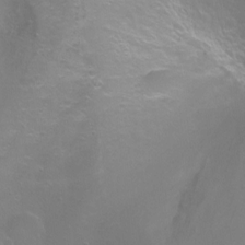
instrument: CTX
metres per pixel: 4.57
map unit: Ht
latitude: -6.8408
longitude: -32.8380
